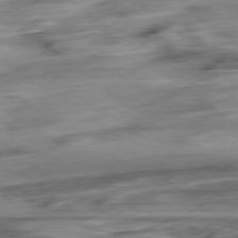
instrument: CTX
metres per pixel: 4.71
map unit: Hpe
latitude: -78.8975
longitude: -18.5734
